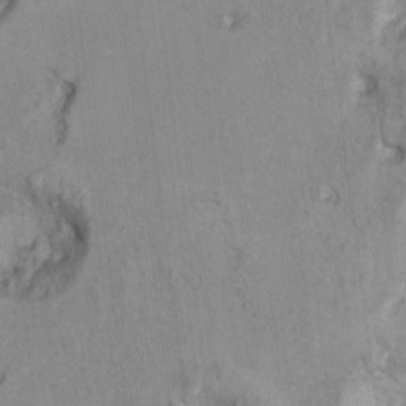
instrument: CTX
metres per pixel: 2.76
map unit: Ht
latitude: 9.2726
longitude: -31.8962
